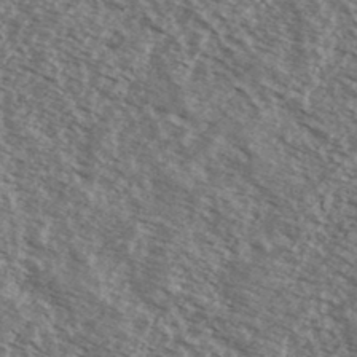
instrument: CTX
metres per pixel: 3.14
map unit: Ave
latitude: 38.8947
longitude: -109.4237
